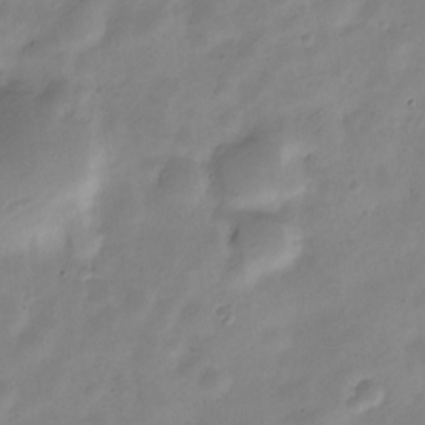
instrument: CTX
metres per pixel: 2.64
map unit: Nve
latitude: -23.5210
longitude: 105.7288
